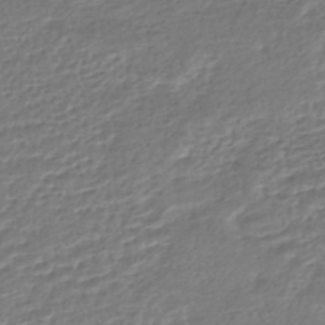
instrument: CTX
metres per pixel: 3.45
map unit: HNhu
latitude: -46.1417
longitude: 103.0675
